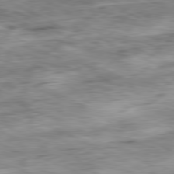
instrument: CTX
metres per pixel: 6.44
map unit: Ap
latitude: -80.9731
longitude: -71.9717
